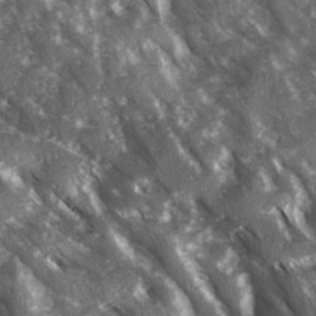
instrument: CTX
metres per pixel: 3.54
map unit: Ave
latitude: 15.2915
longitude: -131.6694
